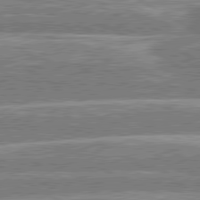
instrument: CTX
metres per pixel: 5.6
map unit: lApd
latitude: 80.5735
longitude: -130.8002
